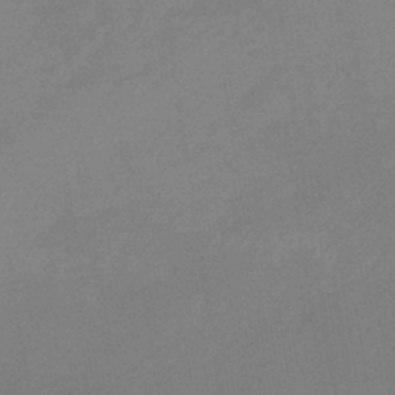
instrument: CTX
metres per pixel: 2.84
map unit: lHb
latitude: -37.7099
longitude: 60.8030
